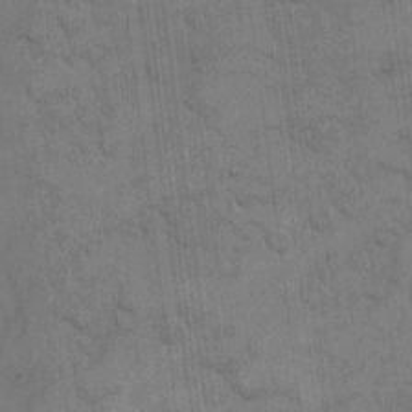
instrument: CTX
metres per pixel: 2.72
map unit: eHh
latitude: 12.8380
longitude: -65.6694
